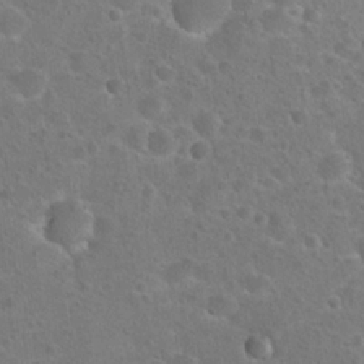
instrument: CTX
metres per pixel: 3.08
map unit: Hto
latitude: 22.1956
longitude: -48.7246
